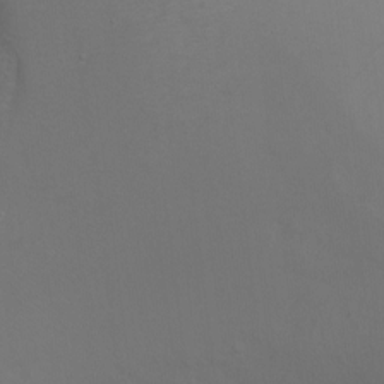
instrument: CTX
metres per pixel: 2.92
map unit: Ht
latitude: -6.1228
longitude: -34.8191
